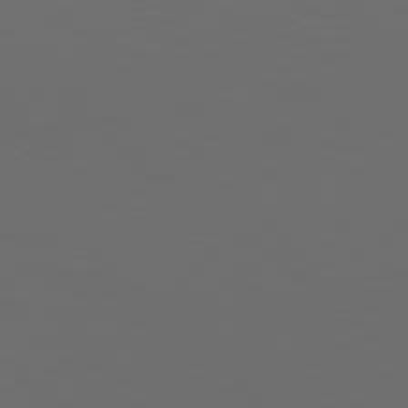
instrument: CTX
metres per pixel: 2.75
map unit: Hpe
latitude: 78.5735
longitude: -175.3104
